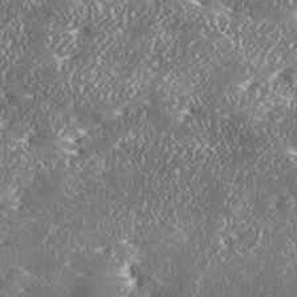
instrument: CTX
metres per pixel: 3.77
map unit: Ave
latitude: 17.7450
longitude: -137.3293
